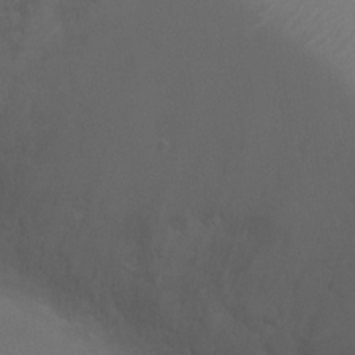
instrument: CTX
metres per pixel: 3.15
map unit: Ht
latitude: -4.6329
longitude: -17.9717
